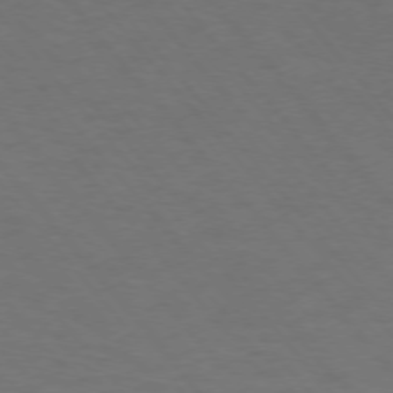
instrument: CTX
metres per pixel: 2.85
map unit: Ap
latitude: -76.1228
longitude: -61.9339
